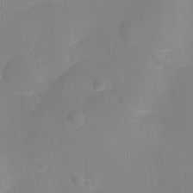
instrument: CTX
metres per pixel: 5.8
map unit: Ht
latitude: -9.1053
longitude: -23.8394
